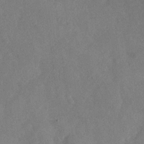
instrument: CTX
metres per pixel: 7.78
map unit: Nhu
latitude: -29.7478
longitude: -60.5357
